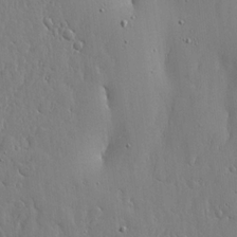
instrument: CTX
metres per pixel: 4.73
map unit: lHvf
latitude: 18.2711
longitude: -114.4601
